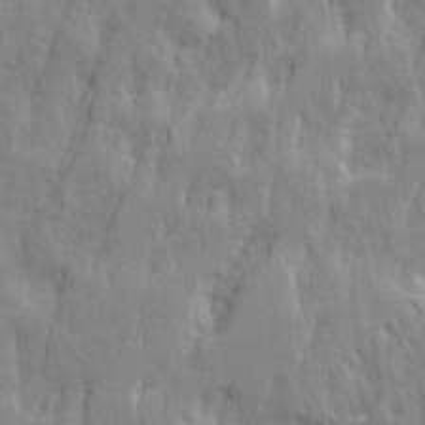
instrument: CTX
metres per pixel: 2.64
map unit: Ave
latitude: 14.4979
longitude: -134.3656
